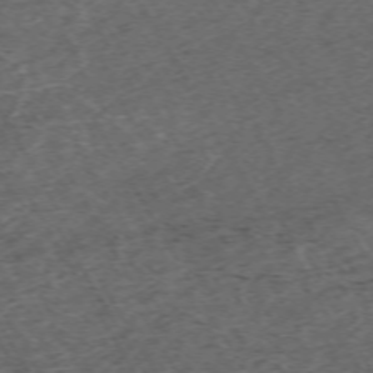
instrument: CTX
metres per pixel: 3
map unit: Hpe
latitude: -70.7463
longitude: 17.2187
